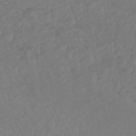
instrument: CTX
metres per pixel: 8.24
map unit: HNhu
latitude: -46.2172
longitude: 97.1242
